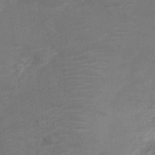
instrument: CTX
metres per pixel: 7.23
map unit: Nve
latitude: -19.3510
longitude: 106.4818
